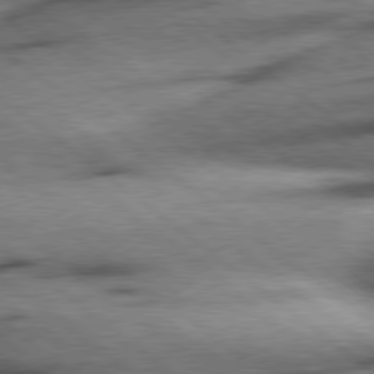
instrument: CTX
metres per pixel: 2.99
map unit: Hpe
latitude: 78.6680
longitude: -154.3656
